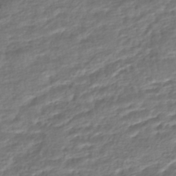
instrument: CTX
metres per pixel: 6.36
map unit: HNhu
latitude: -45.9178
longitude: 103.6722
